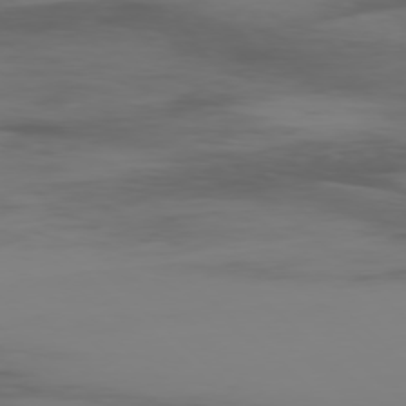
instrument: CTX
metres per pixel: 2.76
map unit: Ap
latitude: -77.7289
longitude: -63.5560
